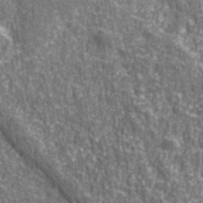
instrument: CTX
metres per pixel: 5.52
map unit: eHh
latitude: 43.1592
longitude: -91.1970
